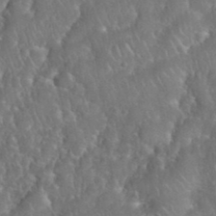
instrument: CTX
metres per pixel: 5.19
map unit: eHh
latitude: 39.8016
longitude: -57.9339
